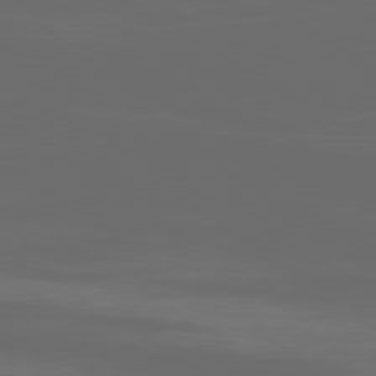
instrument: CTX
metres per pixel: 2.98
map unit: Ap
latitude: -80.2362
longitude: -93.4615
